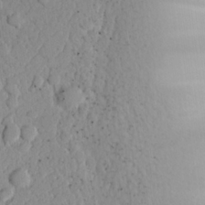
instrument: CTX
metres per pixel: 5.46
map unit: lAvf
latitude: 26.1011
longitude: -111.3482
